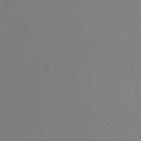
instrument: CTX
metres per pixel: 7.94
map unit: HNb
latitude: -48.1984
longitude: 59.6343
